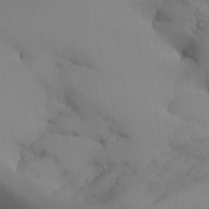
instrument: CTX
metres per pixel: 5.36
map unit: Aa
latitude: 24.9324
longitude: -128.1389
